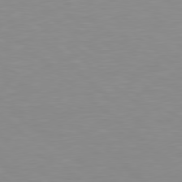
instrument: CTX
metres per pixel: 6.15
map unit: Hpe
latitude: 78.2334
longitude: -165.6694
